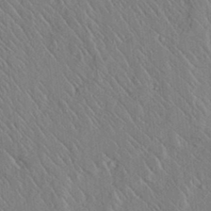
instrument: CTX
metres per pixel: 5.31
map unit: lAvf
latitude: 6.9703
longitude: 160.0472
